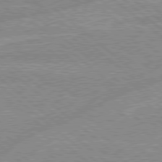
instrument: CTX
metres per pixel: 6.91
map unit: Hpe
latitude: 78.4790
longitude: -156.0822
